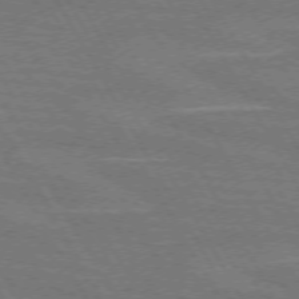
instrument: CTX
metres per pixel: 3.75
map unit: lApd
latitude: 71.9717
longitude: -55.7261
